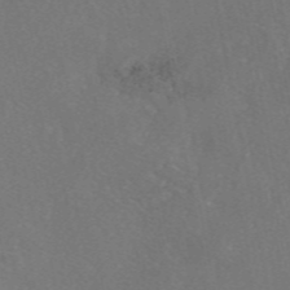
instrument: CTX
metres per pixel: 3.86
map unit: eAb
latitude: 47.8773
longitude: 109.8422
